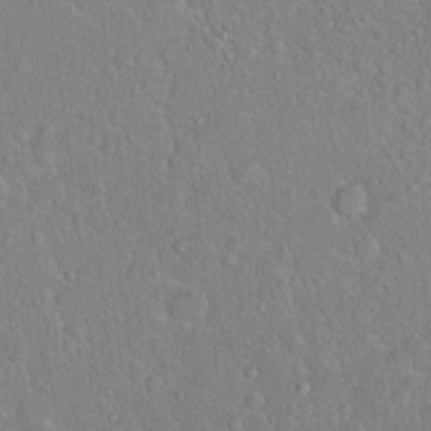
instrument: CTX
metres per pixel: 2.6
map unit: Hto
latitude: 15.1404
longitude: -40.2900
